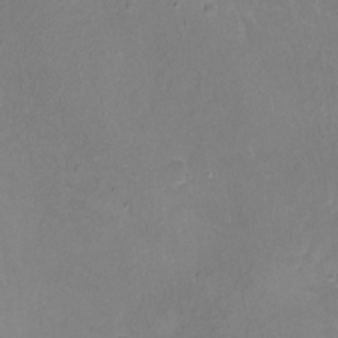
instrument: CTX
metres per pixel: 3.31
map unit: Nhu
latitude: -11.2565
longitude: -45.6127
